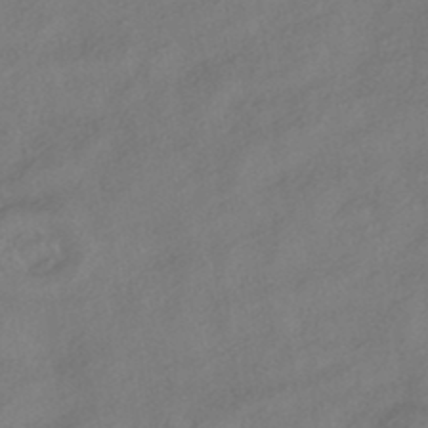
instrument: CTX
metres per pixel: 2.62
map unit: HNhu
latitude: -41.5210
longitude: 103.1242
